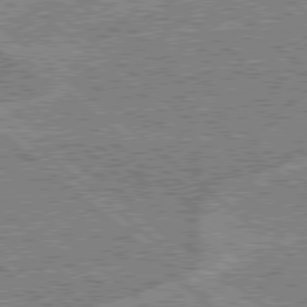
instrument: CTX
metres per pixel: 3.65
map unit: Hpe
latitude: 78.3845
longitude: -159.9339
